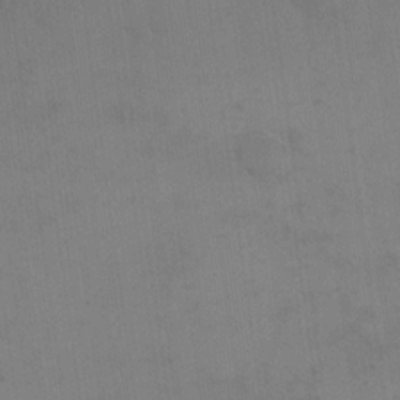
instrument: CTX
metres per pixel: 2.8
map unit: eHh
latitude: 17.5749
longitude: -66.3656
